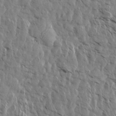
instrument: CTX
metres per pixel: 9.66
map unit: Aa
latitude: 14.1578
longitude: -141.6127
